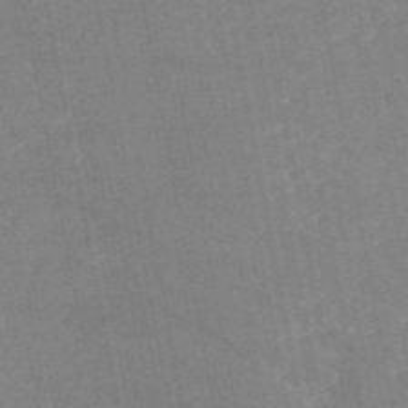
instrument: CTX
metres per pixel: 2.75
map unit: HNb
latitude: -55.8234
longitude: -39.7450
